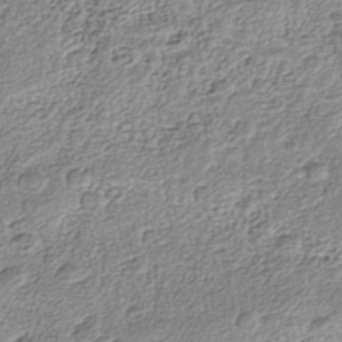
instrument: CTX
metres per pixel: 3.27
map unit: Nhe
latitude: -41.4076
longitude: -111.4049
